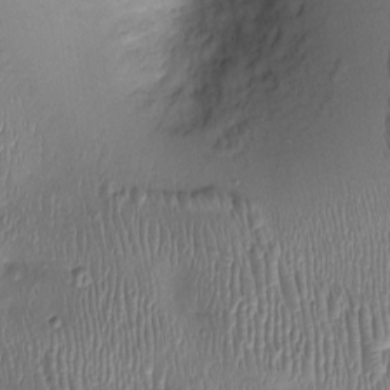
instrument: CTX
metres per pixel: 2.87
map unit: Ht
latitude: -1.5966
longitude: -14.5168
